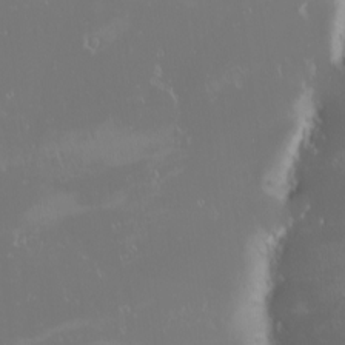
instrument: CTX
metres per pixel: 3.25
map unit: eHh
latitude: -2.4440
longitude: 20.4251
